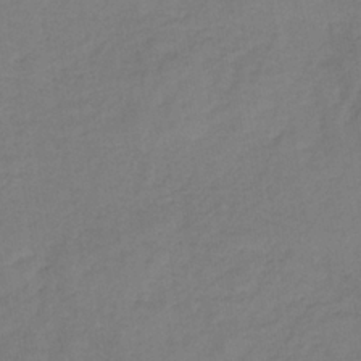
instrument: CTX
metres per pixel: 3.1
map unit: HNb
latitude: -31.2565
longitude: 61.9367
